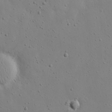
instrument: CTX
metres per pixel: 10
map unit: eHh
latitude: 18.3089
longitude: -71.3670
